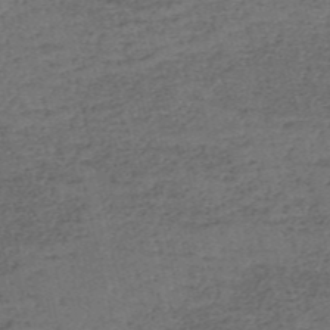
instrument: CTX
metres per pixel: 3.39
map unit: eHh
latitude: -54.5952
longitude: -89.4994
